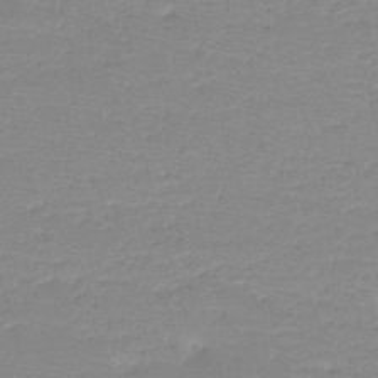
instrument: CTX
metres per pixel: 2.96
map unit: HNb
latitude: -49.0865
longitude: -42.2334
